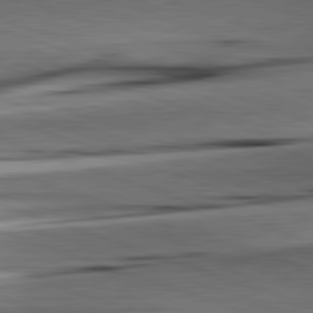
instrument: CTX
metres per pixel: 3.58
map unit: lApd
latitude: 82.0444
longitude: -151.8961
